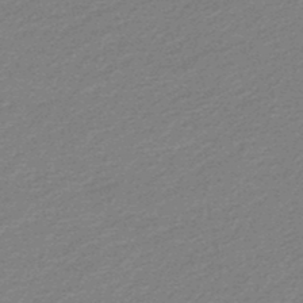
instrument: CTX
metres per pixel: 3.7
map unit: lHb
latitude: -46.9164
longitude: 58.0283
